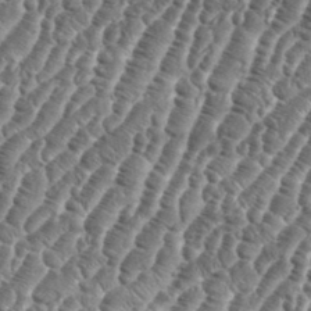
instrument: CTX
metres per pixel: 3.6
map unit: eHh
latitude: 36.7624
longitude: -136.8191
